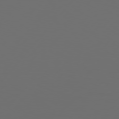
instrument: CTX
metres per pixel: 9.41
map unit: Hpe
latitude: 76.5356
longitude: -140.2333
